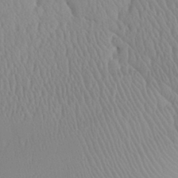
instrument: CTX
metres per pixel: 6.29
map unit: Aa
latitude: 31.2726
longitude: -140.9135
